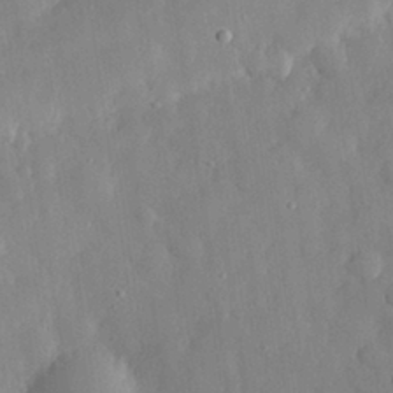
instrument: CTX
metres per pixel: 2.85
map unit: eHh
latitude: 29.5938
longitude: -78.1389
